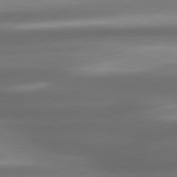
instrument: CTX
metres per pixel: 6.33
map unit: lApd
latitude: 80.5357
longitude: -142.4412
